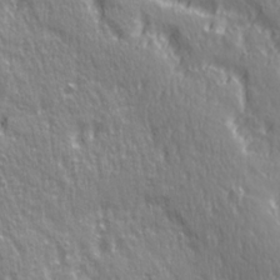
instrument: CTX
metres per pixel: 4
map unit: Ave
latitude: 21.6505
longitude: -135.4237
